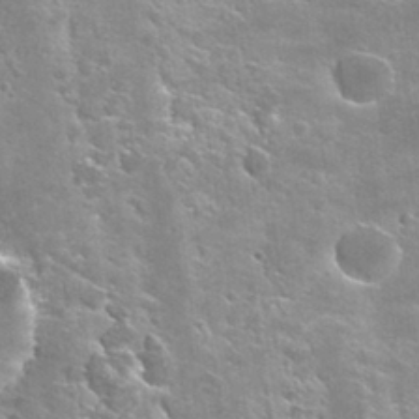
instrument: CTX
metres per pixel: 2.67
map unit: Hto
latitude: 28.2144
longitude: -40.4223
